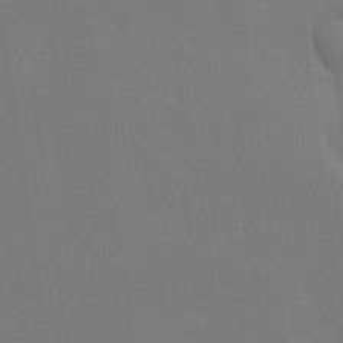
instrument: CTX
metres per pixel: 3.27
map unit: lHvf
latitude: 22.6868
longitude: 142.1416
